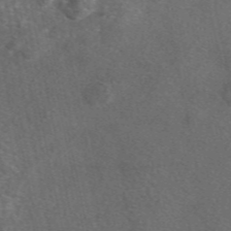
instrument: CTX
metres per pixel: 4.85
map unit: eAb
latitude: 47.8962
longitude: 111.3698
